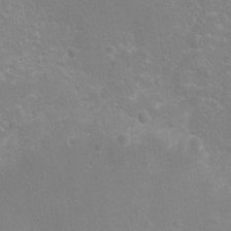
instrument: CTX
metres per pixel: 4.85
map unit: Nhu
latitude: 7.1025
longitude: -19.6882
